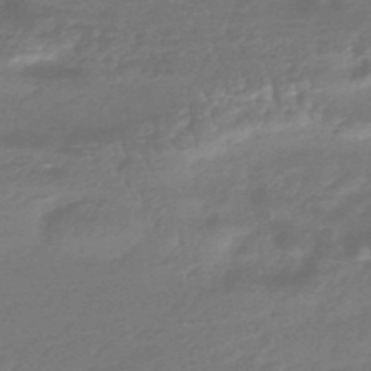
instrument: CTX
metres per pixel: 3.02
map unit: HNhu
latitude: -46.3306
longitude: 90.0283
